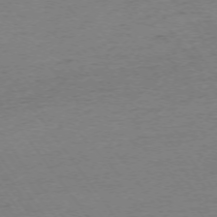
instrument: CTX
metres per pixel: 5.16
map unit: Ap
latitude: -74.1984
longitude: -84.8947
